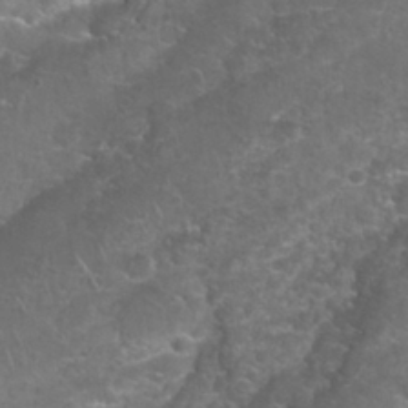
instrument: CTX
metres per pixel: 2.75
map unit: Nhu
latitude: 27.7261
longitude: -61.0458
